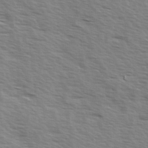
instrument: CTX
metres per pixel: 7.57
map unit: Ave
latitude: 14.6491
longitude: -102.8947
